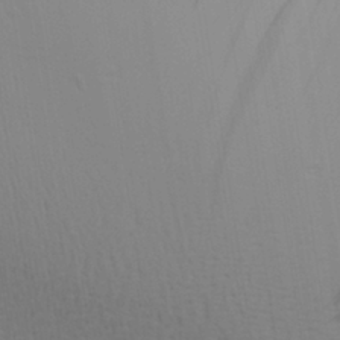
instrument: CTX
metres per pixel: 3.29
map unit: Aa
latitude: 28.7624
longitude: -139.2726
